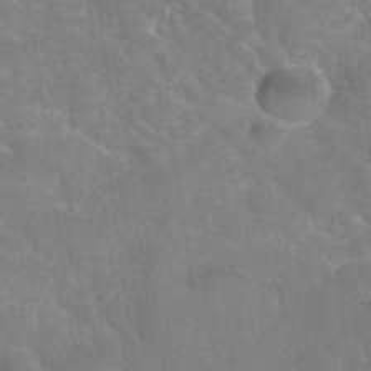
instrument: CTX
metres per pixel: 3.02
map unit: Hto
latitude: 36.0444
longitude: -46.1389
